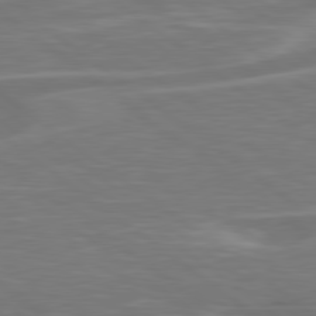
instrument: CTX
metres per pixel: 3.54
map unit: Hpe
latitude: 79.0459
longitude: -126.5168
